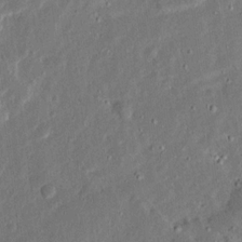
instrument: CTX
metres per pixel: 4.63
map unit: Ave
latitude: 14.7813
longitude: -139.0080
